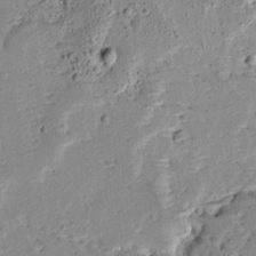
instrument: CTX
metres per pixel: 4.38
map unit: Ave
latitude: 12.7624
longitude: -137.9528
